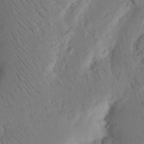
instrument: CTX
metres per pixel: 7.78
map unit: Nhu
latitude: 16.1011
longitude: -75.4615
